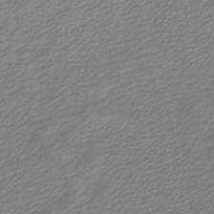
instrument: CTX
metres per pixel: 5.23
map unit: lHb
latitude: -45.1620
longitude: 60.8219
